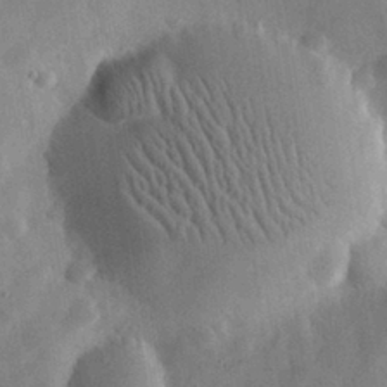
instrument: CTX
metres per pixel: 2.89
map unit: eHh
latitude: 30.4979
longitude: -75.8017
